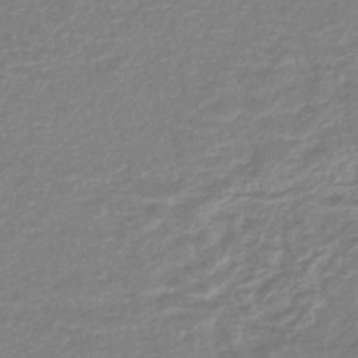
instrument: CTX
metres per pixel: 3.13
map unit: lHb
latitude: -44.2551
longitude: 69.0297
